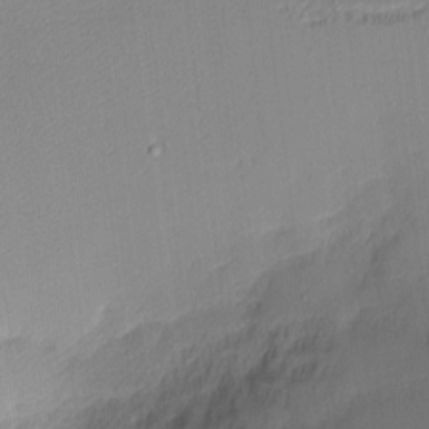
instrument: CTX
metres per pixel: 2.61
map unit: Nhu
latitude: 2.6868
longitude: -75.5560
